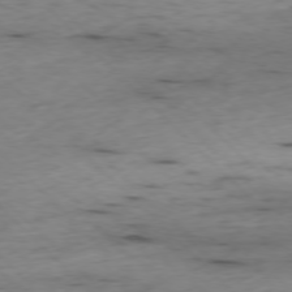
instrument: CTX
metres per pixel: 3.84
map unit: Ap
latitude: -77.0486
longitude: -90.8758
